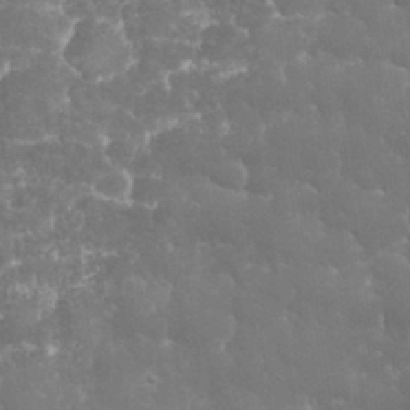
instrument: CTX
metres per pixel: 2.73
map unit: eHh
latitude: 32.0255
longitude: -64.0444
